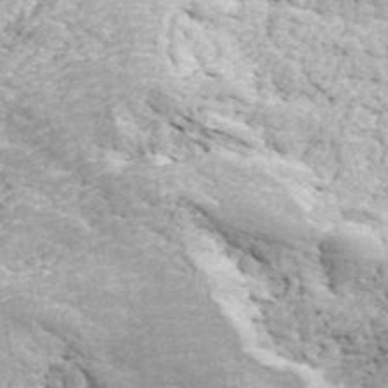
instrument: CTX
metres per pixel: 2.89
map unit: ANa
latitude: 44.1389
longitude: 45.4265
